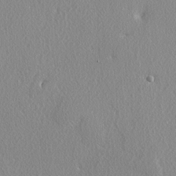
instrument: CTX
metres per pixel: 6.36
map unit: lAvf
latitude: -5.4076
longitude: -109.1403
